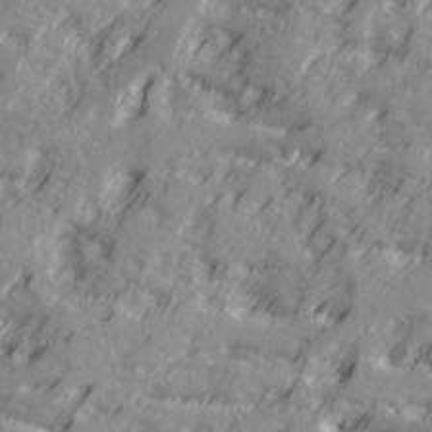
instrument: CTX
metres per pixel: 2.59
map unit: Ave
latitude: 18.0444
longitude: -129.4237
